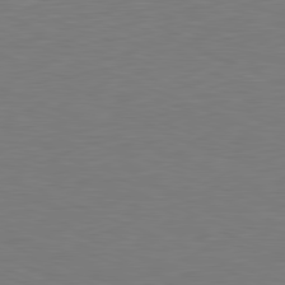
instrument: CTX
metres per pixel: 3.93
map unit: Hpe
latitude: -81.6533
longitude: 9.0297
